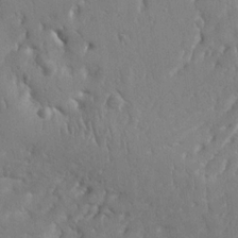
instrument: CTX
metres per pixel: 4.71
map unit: Nhu
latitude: 14.8569
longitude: -78.4034
